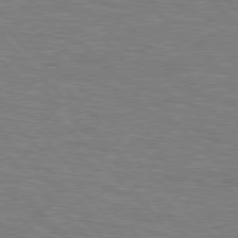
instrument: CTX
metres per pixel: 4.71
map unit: Hpe
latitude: 77.1592
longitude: -150.8002
